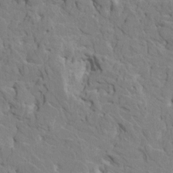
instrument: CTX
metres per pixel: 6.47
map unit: HNhu
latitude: 7.9150
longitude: -3.3292
